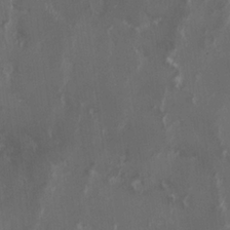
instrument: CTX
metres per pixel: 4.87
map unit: HNhu
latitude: 1.1781
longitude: -3.9150
